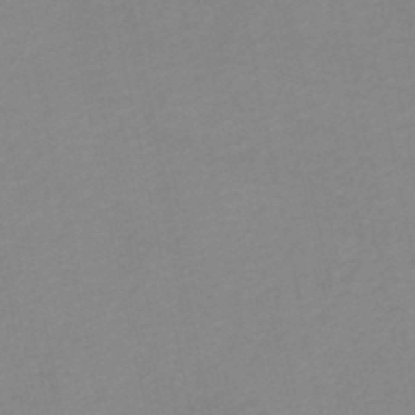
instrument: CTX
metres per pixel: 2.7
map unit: lHb
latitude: -46.6518
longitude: 61.3132
